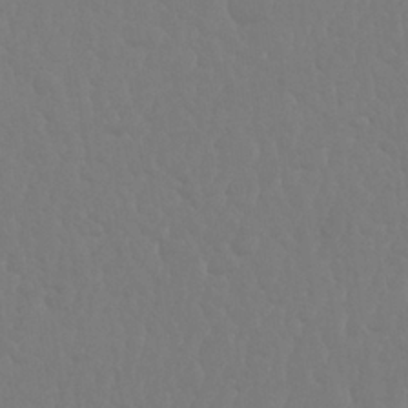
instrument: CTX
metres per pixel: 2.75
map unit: Nhu
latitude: 25.8772
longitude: -56.7624
